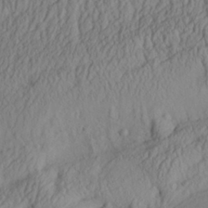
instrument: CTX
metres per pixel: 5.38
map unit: Aa
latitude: 29.4048
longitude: -134.0822
